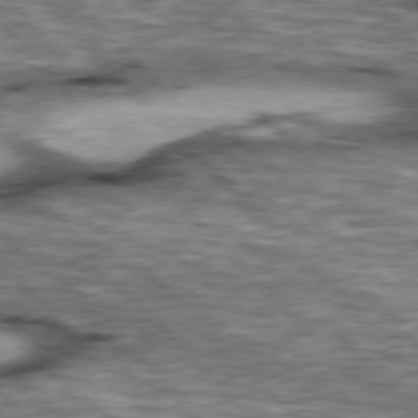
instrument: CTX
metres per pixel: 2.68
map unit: lApd
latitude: 76.8758
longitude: -50.0633
